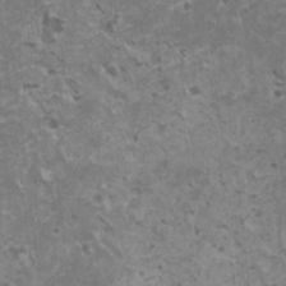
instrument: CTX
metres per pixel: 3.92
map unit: HNhu
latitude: -0.2173
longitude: 2.4062
